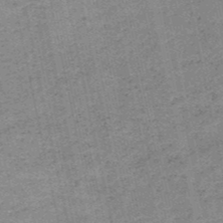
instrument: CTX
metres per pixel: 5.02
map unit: HNb
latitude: -51.2565
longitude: -51.4804
